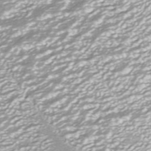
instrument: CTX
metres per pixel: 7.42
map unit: ANa
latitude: -41.4454
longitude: 104.2172
